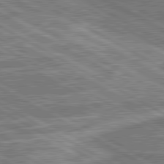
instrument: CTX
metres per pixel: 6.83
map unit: lApd
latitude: 80.6868
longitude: 144.4629
